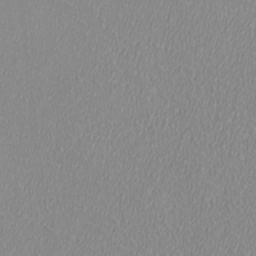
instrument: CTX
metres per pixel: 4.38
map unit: HNhu
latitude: -1.6155
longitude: -1.2159
